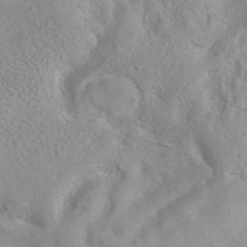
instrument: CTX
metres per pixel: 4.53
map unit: eAb
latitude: 40.7813
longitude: 105.5210
